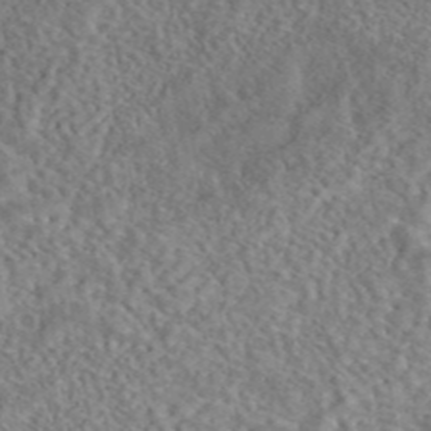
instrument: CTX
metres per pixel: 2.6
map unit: eAb
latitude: 43.2915
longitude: 109.2376
